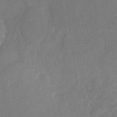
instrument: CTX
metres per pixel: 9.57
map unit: Nhu
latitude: -26.3684
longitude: -57.2348
